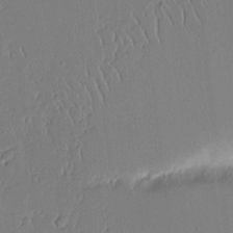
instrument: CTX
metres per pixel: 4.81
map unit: Aa
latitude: 11.8583
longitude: -126.9514
